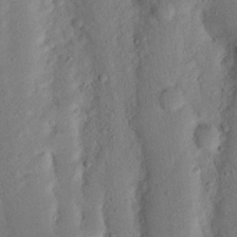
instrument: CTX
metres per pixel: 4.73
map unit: Nhu
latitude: 18.5734
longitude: -76.4979
